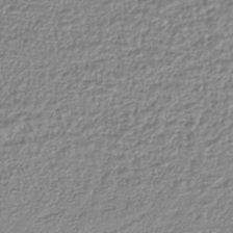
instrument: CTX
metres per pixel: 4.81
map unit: lHb
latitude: -41.5588
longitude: 72.0661
